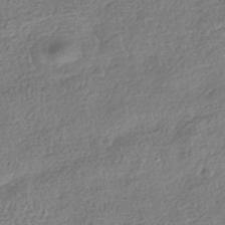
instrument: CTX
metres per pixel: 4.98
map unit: HNhu
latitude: -41.5588
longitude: 98.4440
